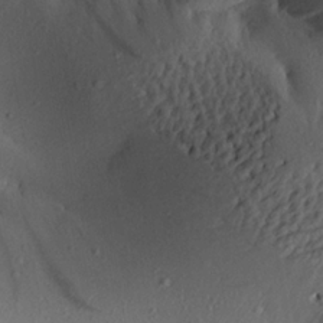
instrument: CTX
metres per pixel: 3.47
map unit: Aa
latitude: 19.0836
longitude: -144.7813
